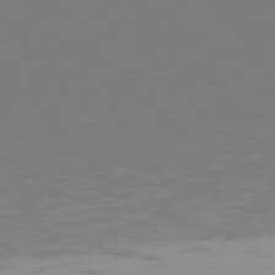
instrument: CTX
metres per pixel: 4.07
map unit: Hpe
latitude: 77.4048
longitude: -176.3467
